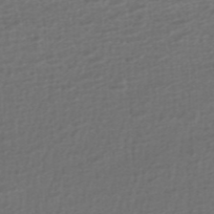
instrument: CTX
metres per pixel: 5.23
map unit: ANa
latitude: -45.3699
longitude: 105.2943
